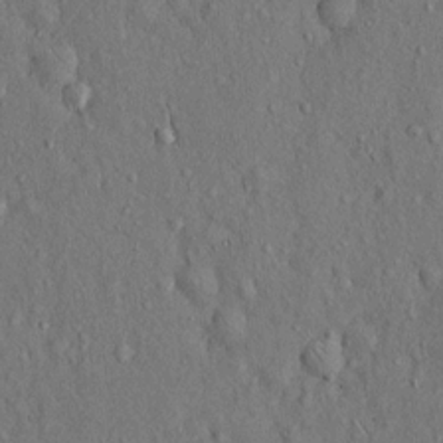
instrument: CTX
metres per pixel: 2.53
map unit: Hto
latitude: 14.3279
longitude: -58.2145
